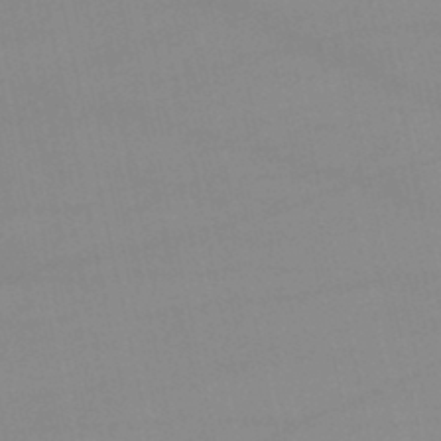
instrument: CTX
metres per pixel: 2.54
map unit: lHb
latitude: -46.3684
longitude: 70.1606
